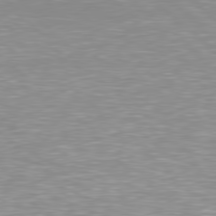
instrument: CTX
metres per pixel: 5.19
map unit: Hpe
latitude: 78.7247
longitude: -123.0647
